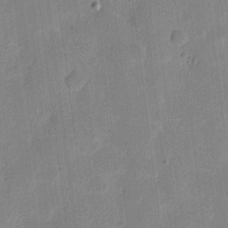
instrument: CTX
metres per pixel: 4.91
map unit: eHh
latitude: 11.1025
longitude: -66.7246
